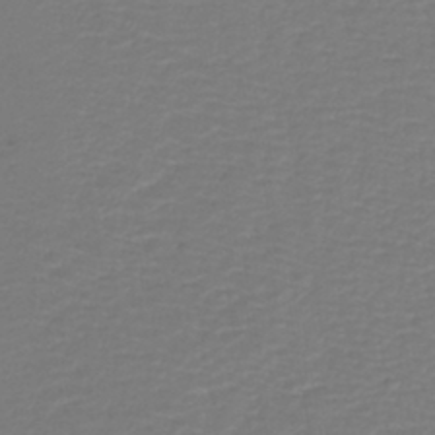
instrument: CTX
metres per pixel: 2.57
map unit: lHb
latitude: -42.5762
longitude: 76.7841
